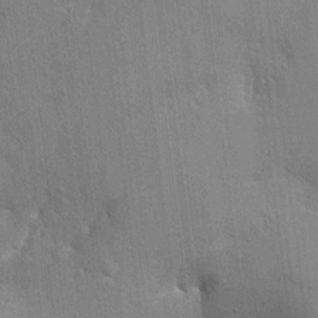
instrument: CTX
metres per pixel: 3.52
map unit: HNhu
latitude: 7.7261
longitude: -4.9703
